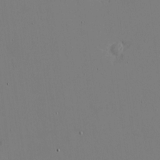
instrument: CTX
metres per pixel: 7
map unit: eHh
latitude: -4.2550
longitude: -80.6679
